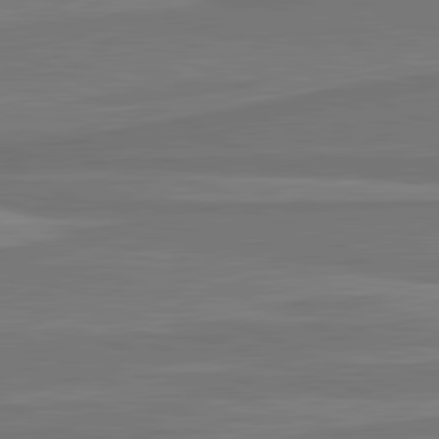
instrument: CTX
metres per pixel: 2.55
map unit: lApd
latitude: 81.8205
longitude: 169.0486
